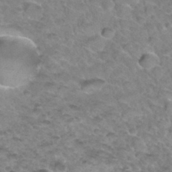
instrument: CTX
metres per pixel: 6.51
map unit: Hto
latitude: 34.1766
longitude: -48.3845
